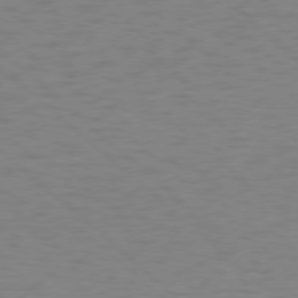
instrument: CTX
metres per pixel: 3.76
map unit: Ap
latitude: -78.1794
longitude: -68.2901
